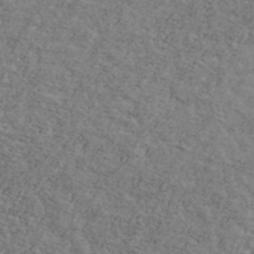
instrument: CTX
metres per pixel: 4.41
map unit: Ave
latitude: 41.0836
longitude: -108.3278
